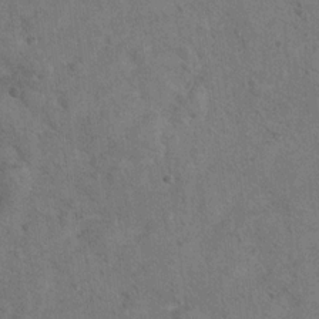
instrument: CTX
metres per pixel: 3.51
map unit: Hto
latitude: 11.9528
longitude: -37.2348
